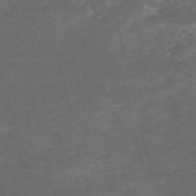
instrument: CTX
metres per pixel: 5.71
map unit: HNb
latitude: -54.6708
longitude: -35.7827
